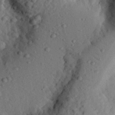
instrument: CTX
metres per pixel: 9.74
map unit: eHh
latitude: 24.5167
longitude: -79.1026
